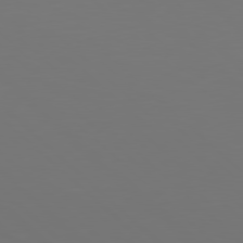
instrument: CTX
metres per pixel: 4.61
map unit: Hpe
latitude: 78.0822
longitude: -171.3670
